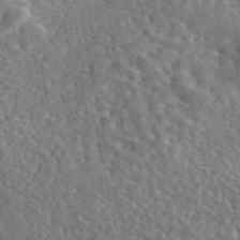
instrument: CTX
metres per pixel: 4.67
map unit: eAb
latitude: 45.6127
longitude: 111.0675
